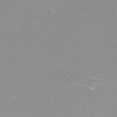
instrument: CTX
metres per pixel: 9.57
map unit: eHh
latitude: -12.2551
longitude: -61.3859
